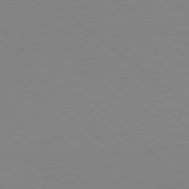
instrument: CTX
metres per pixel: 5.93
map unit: Ap
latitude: -78.9163
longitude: -98.9324
